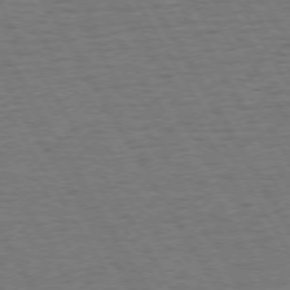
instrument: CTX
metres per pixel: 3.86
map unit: Hpe
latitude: 72.6302
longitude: -123.2537
